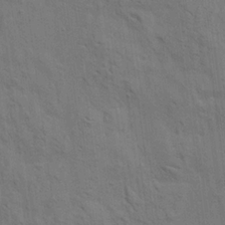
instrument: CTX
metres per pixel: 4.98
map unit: Aa
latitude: 22.0822
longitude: -140.4978
